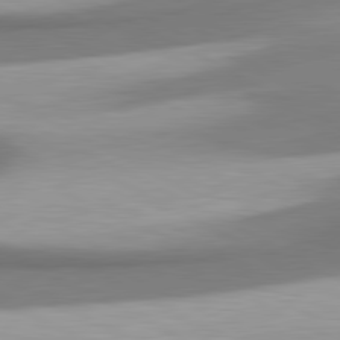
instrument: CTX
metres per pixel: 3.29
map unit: lApd
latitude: 80.6868
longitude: 176.1039
